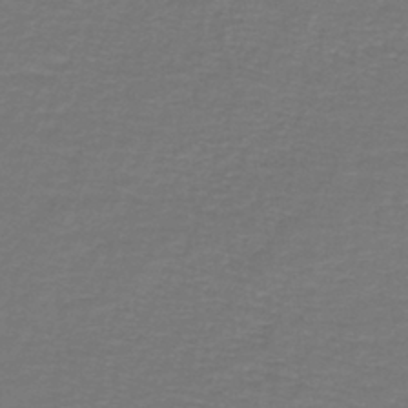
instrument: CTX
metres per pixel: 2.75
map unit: lHb
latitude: -42.7841
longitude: 56.7085
